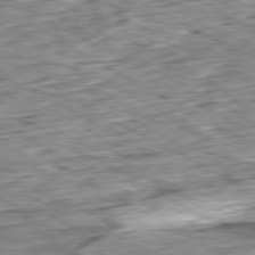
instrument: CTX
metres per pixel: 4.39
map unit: Ap
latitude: -80.6141
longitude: -84.2901
